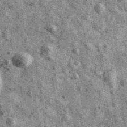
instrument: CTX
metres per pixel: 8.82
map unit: Ave
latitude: 40.1767
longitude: -106.8191
